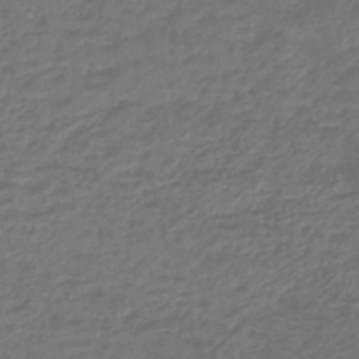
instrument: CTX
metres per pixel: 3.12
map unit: lHb
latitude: -43.8233
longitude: 70.5952
